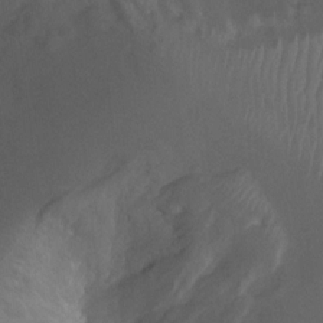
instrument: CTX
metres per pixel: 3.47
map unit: Ht
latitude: 2.1011
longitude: -24.6490
